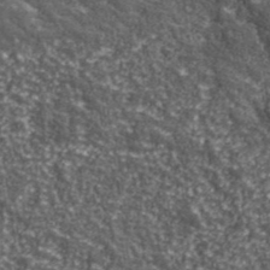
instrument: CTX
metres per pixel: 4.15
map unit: eHh
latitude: 42.3845
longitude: -90.7057
